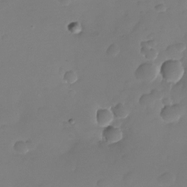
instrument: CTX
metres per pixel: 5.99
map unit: Nhu
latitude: -26.1983
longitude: -72.6491
